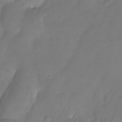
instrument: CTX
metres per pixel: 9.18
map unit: Nhu
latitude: -25.3510
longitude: -69.6127
